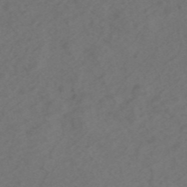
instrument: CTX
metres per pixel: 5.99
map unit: ANa
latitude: 43.6694
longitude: 26.9352
